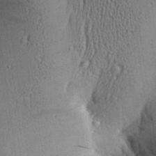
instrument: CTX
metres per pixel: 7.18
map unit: Aa
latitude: 27.7072
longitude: -136.3468
